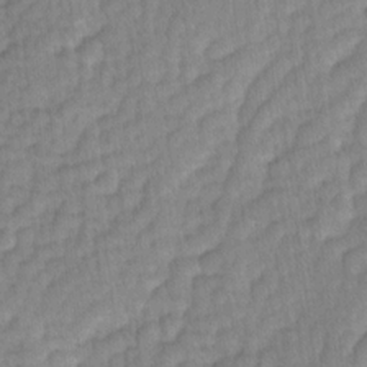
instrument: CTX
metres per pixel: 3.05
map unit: Ave
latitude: -1.4455
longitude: -113.7827
